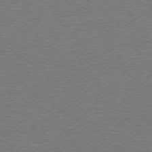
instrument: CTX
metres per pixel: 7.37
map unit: Ap
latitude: -79.4076
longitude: -82.3656
